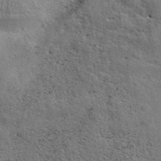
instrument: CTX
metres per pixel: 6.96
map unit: eAb
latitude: 38.4601
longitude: 112.9353
